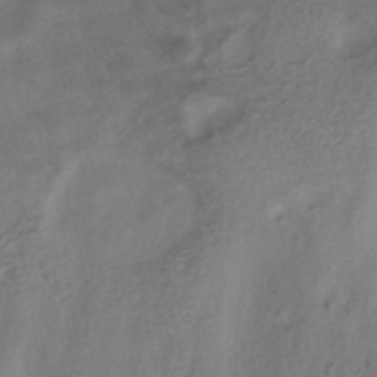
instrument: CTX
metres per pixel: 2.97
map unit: ANa
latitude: -38.8030
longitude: 96.6897
